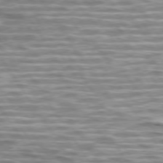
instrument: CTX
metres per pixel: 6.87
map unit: lApd
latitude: 74.1389
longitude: -57.3481
